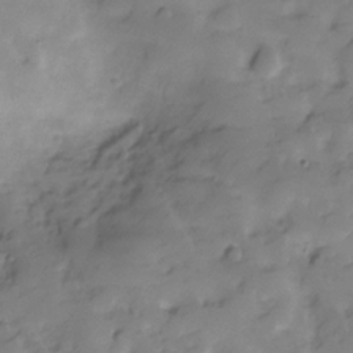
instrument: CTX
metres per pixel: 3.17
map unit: Hve
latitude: -29.1431
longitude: 91.4644
